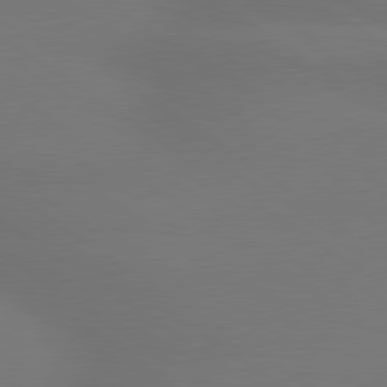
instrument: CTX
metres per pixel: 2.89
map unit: lApd
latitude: 79.7639
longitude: -151.4426
